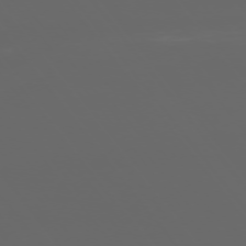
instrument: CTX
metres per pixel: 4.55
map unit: Ap
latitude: -76.1228
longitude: -75.1403
